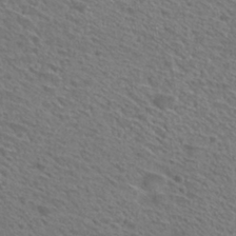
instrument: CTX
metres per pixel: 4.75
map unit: Hto
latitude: 30.1389
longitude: -47.0459
